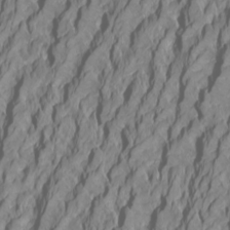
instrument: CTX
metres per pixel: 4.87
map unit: Htu
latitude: -4.6329
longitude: -72.0255
